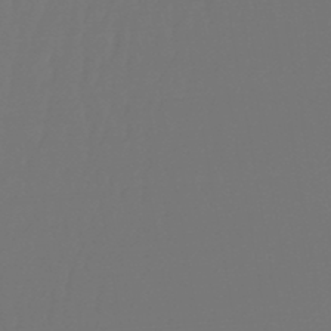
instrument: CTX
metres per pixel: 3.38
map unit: lHb
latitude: -47.6344
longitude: 61.7478
